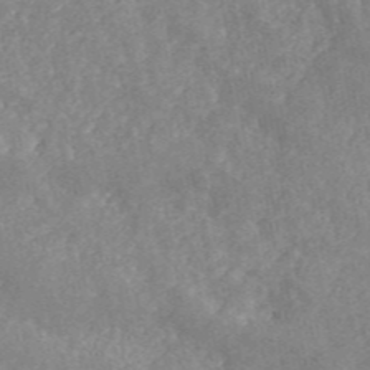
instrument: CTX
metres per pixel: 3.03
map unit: ANa
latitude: 46.6491
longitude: 26.1605
